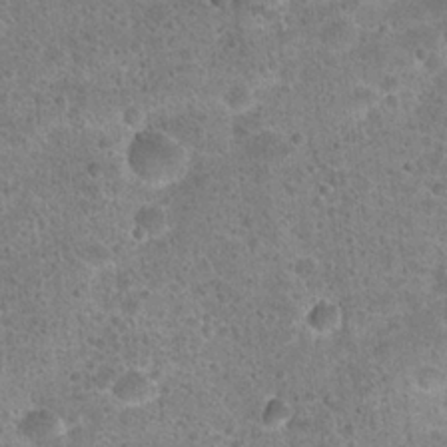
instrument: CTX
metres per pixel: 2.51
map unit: Hto
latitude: 22.4790
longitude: -49.4237
